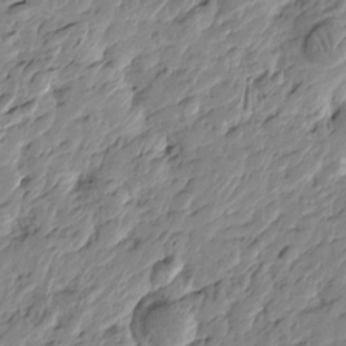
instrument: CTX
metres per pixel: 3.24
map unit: Htu
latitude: -4.3684
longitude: 178.8786
